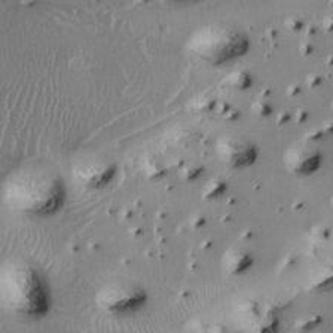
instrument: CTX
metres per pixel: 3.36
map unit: HNhu
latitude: 4.1389
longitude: -5.2726
